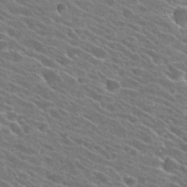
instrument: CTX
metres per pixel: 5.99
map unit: Hto
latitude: 25.4615
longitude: -41.4993
